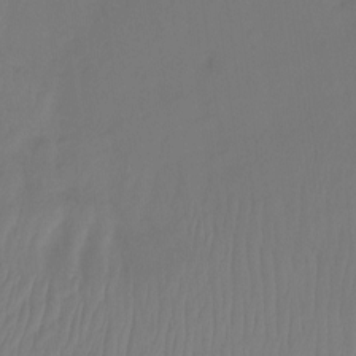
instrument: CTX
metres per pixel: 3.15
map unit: Ht
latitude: -14.9731
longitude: -49.8583
